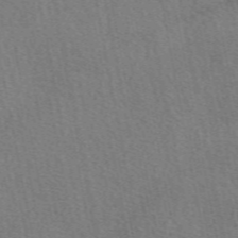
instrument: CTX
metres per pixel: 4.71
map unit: eAb
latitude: 51.0269
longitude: 115.2565
